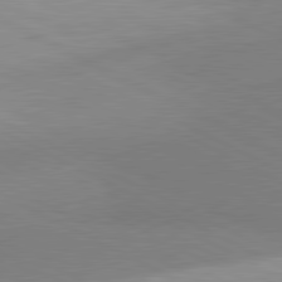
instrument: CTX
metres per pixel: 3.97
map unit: lApd
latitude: 81.0269
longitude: 157.3510
